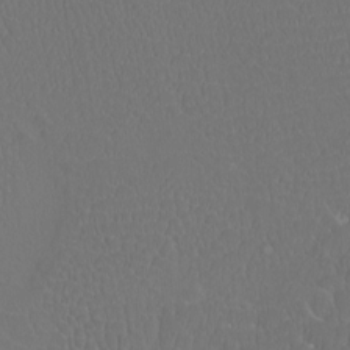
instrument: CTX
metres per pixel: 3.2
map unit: Htu
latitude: -11.2376
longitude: -72.6679
